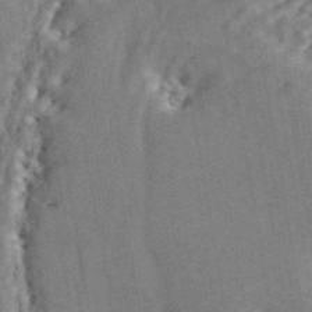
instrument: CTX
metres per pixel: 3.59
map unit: ANa
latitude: 44.4790
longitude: 45.6533
